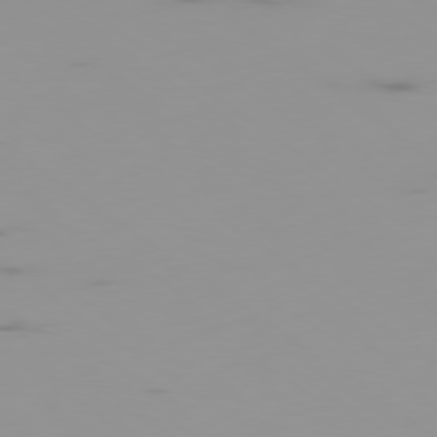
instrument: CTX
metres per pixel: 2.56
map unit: Ap
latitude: -79.4643
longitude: -70.0633
